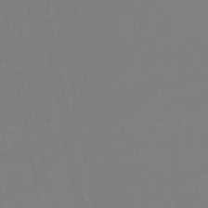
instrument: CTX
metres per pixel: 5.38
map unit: lHb
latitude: -49.1054
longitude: 71.1809
